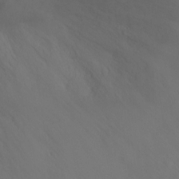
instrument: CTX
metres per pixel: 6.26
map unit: Ht
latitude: 0.6868
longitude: -20.6869
